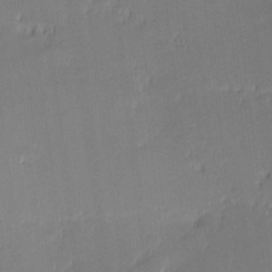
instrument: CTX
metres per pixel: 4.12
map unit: eHh
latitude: -3.0108
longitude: -83.7449
